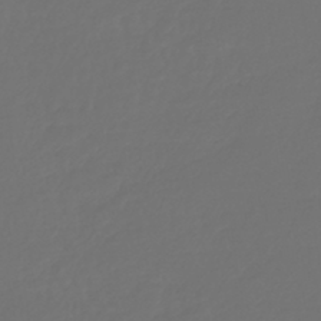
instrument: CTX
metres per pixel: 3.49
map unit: lHb
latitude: -43.1620
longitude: 67.7478
